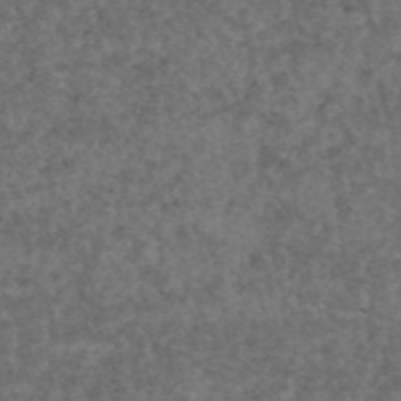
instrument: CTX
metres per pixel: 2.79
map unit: eAb
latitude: 45.6883
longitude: 115.1998
